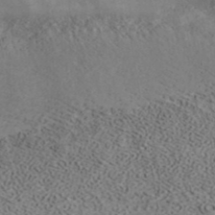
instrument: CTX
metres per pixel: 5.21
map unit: ANa
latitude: 39.3482
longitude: 19.4265
